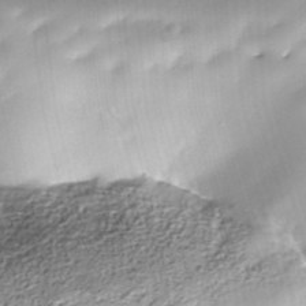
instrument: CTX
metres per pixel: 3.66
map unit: Nhe
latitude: -37.7099
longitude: -148.3089
